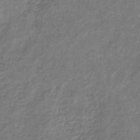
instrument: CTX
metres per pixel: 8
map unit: eHb
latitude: -30.9919
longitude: 71.2187
